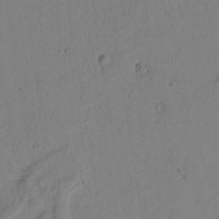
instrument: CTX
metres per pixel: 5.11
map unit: Htu
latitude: 1.4804
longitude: 175.5021
